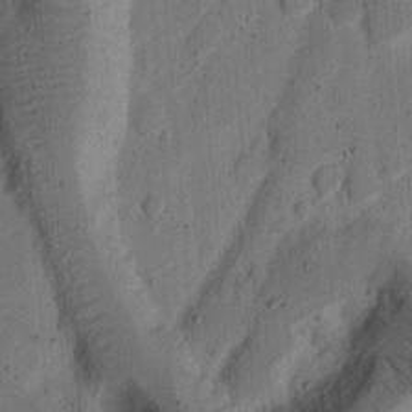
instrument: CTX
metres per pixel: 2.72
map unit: Ht
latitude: 14.1200
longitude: -74.3656
